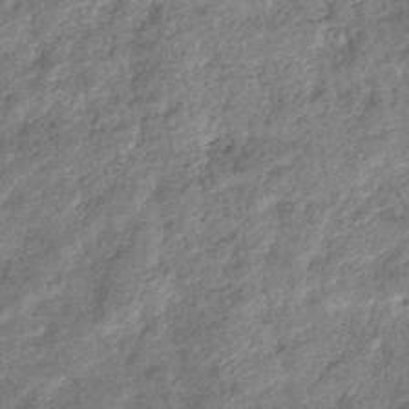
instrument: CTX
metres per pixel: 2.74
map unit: eHb
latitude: -39.3888
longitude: 80.9920
